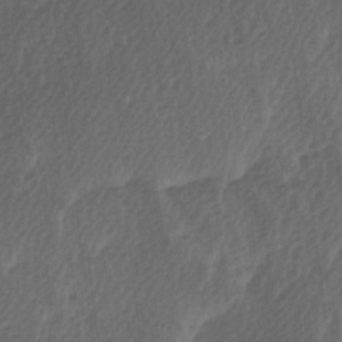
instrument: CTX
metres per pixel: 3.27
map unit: Ave
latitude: 9.8017
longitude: -106.6679
